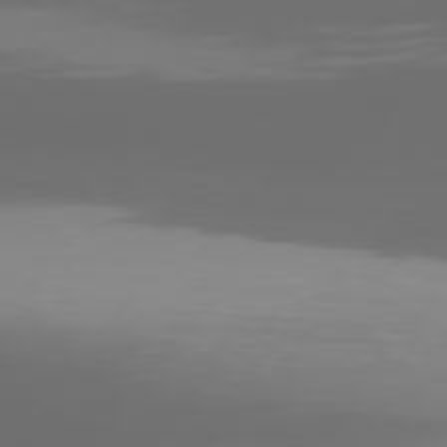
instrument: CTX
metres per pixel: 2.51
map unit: Hpe
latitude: 77.0080
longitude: -139.8205
